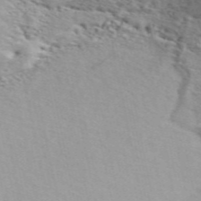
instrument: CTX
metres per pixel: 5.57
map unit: ANa
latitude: 49.9150
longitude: -73.3104
